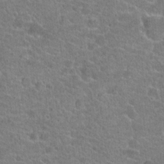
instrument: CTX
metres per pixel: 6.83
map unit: Hto
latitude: 20.8569
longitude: -43.2915
